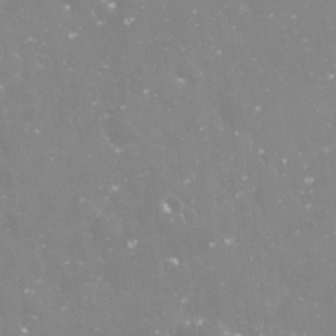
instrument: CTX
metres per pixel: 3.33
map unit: Nve
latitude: -17.7478
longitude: -59.1781
